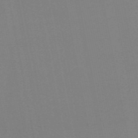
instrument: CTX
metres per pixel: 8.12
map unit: HNb
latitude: -54.5763
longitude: -39.3482
